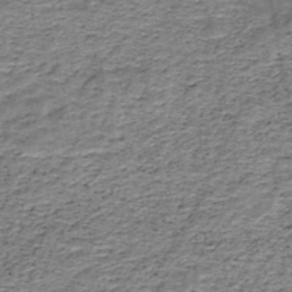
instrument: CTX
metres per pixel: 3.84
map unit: HNb
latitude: -48.9542
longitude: -39.9150
